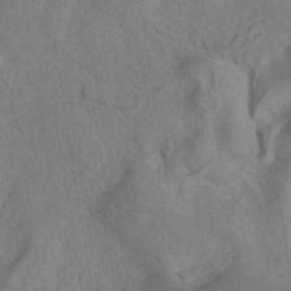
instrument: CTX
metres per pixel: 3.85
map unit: ANa
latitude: -38.3118
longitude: 96.5385
